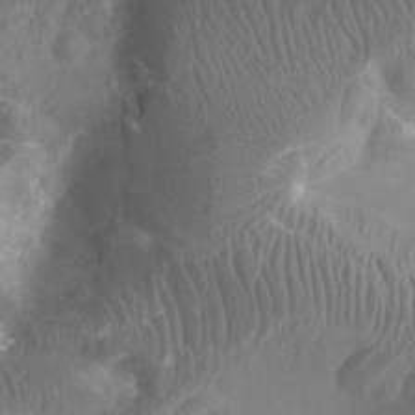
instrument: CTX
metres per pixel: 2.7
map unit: Htu
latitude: 2.2522
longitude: -19.8394
